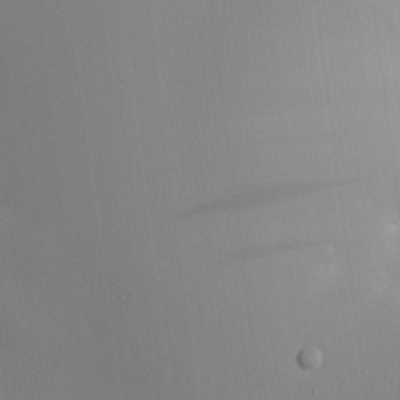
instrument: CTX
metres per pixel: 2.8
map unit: HNhu
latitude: 9.9150
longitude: 15.7289
